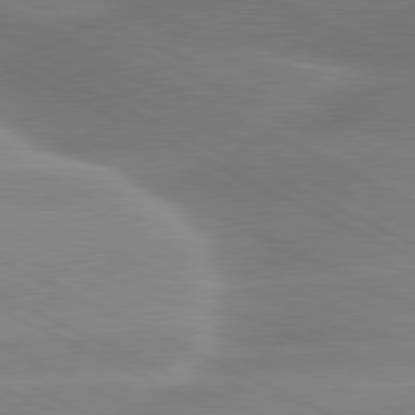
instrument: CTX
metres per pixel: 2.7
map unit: lApd
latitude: 80.2711
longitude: -137.0081
